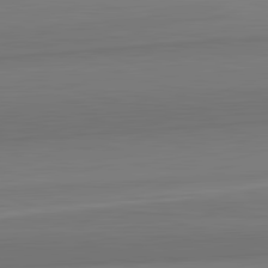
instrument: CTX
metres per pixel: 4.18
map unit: lApd
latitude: 82.6868
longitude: 168.4818
